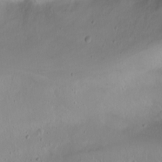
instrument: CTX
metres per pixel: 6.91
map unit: Ht
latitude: 0.3467
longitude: -44.8947
